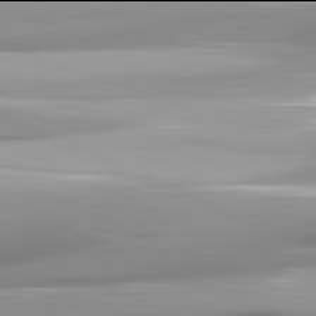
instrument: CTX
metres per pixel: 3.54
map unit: lApd
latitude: 81.9906
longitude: -146.5357
